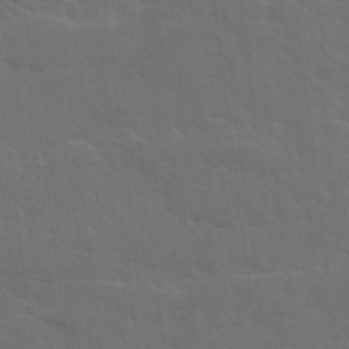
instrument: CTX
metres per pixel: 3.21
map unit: Ave
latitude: 17.8961
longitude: -130.4412
